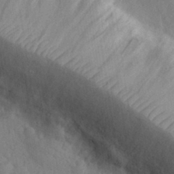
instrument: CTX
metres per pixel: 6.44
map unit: eHh
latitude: 32.2334
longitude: -74.2145
